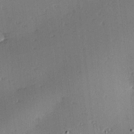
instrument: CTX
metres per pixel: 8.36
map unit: Hve
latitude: 14.0822
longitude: -90.4790
